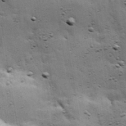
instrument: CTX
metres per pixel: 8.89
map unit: Hve
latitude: 23.8016
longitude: -96.3656
